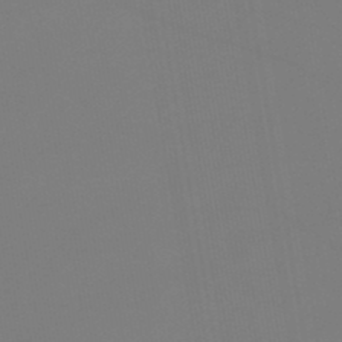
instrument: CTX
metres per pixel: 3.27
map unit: lHb
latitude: -46.6896
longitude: 70.8597
